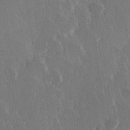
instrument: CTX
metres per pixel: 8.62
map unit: Hve
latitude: 22.9892
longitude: 146.7841
